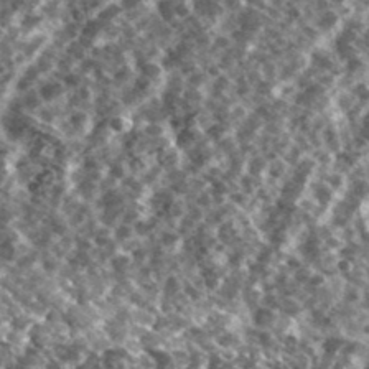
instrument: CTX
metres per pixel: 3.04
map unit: Ave
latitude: 40.1011
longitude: -106.0633
